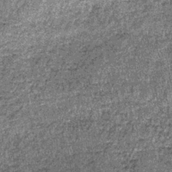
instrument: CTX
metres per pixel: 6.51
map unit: lHb
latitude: -39.2943
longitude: 66.7841
